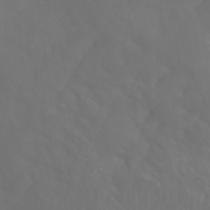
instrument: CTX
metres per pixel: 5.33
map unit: Aa
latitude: -11.3699
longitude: -68.1766
